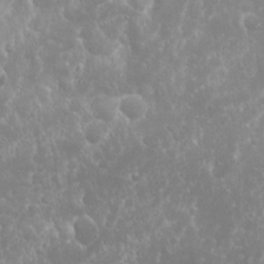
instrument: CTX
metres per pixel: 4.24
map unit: Nhu
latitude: 24.1577
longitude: -59.4804
